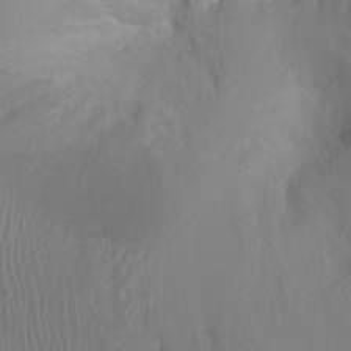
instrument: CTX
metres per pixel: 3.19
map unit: Ht
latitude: -0.4062
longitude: -16.4790
